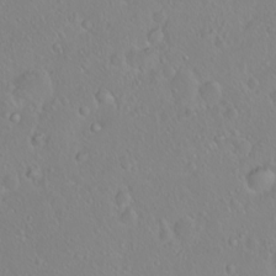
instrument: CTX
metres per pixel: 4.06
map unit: eHh
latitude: 1.7449
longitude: -55.3104
